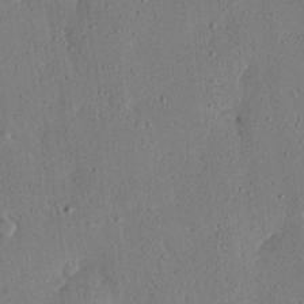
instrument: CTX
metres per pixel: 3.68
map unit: eHh
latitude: 25.2537
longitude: -81.0647
